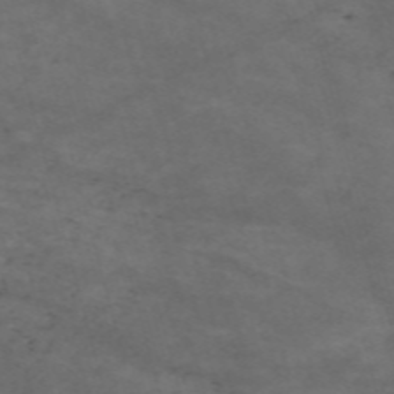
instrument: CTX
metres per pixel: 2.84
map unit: Nve
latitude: -59.5966
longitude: 58.8974
